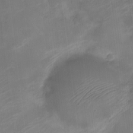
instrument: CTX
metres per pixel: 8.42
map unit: Nhe
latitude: -19.0675
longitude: 143.8422
